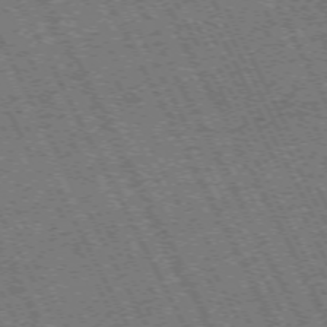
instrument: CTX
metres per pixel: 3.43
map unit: Hpe
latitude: -71.8234
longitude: 10.4062
